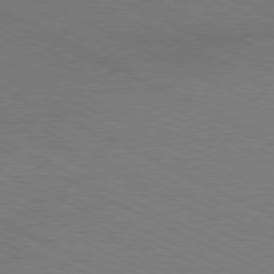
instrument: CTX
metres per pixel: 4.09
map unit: Hpe
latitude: -81.1242
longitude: 13.5777
